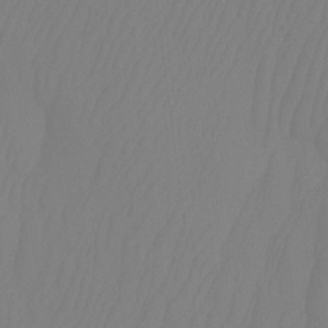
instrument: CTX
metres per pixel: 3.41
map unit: Htu
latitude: -12.6141
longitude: -47.8017
